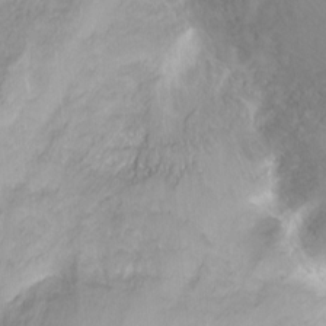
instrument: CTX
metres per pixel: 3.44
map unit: Nhu
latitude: -6.6896
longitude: -47.3104
